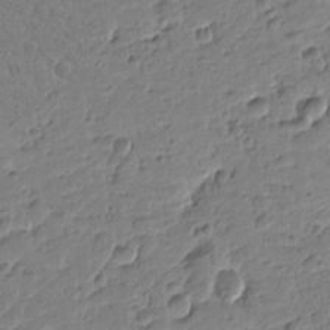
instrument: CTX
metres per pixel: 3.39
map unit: Htu
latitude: -0.8597
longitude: -175.4993
